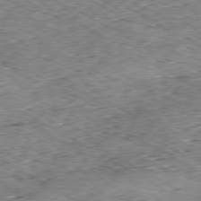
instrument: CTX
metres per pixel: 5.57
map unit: Hpe
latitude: -80.2362
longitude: 23.4266
